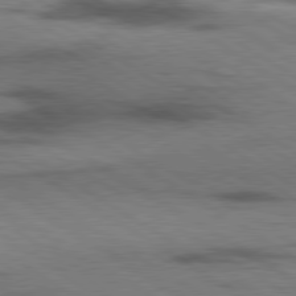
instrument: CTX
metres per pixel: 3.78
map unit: lApd
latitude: 79.7261
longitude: 167.8611
